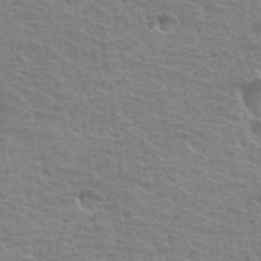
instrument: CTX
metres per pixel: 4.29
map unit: Hto
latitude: 34.1011
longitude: -39.4237
